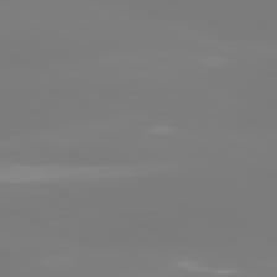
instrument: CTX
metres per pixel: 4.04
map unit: lApd
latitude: 81.6127
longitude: -158.9514
